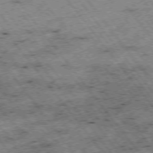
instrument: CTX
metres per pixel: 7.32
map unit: Hpe
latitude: -75.5966
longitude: -20.8758
